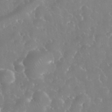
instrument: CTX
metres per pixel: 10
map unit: eHh
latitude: 34.7813
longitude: -63.4427
